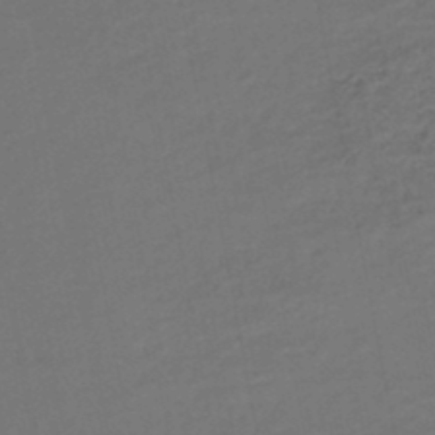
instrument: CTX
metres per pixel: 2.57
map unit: HNhu
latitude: -48.3873
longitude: 100.5384
